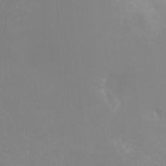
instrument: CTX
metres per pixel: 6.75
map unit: Ht
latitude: -6.9730
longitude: -30.8947
